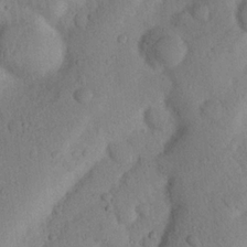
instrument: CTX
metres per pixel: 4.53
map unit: Nhu
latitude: 21.0459
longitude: -74.4790
